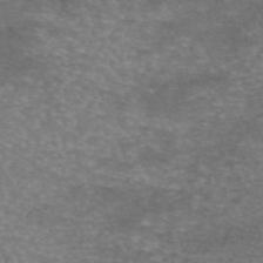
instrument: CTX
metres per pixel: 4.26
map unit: eAb
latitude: 46.0822
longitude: 103.0109
